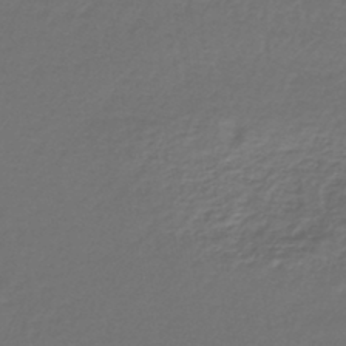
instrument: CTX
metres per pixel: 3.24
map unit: lHb
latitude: -42.8596
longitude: 61.8044
